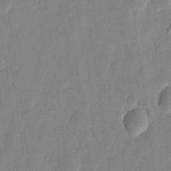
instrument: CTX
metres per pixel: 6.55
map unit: eHh
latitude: 7.8583
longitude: -73.9906
